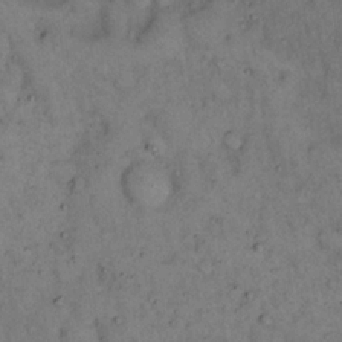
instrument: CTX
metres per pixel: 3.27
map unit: eHh
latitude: 16.1389
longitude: -62.3468
